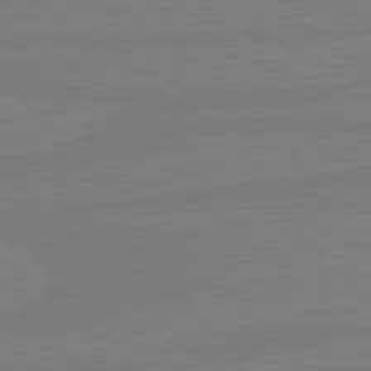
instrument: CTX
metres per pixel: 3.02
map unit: lApd
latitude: 81.6127
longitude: -178.3468
